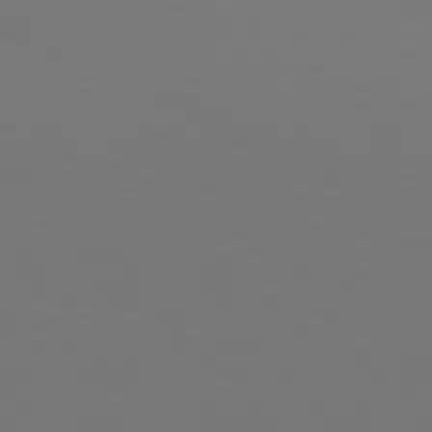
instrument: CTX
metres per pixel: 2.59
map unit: lApd
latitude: 81.1025
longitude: 147.5588
